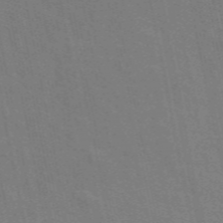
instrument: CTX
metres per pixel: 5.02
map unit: ANa
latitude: 48.5735
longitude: -75.8583
